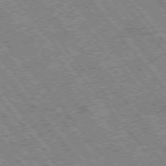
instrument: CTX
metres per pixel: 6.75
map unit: Hpe
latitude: -76.2739
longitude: -20.4979
